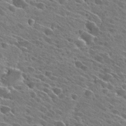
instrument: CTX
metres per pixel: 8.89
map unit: Hto
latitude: 27.2915
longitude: -43.1214
